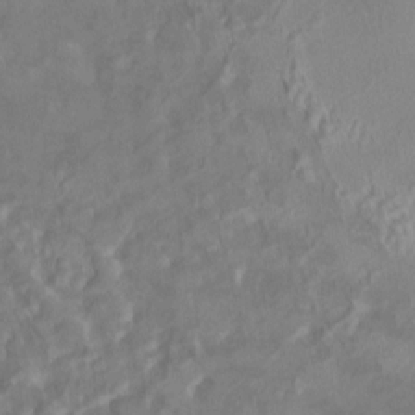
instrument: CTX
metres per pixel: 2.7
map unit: HNhu
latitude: 5.1781
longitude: 9.8233
